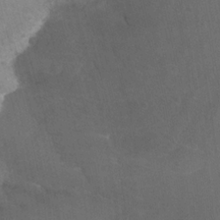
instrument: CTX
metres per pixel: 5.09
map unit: Ht
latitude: -3.3320
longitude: -27.1970
